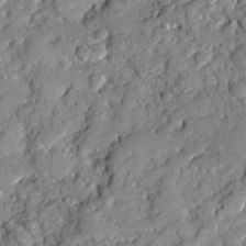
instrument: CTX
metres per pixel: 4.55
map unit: Ave
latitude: 18.6301
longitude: -129.3859
